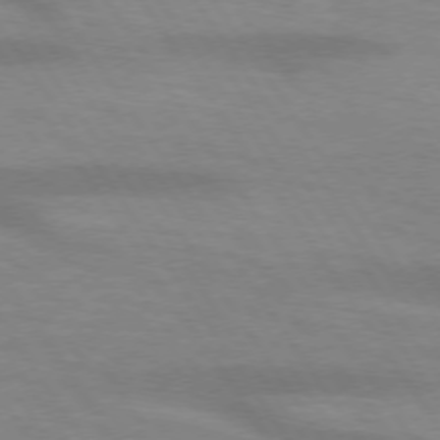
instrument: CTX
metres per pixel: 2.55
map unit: lApd
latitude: 73.7639
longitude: -54.3467
